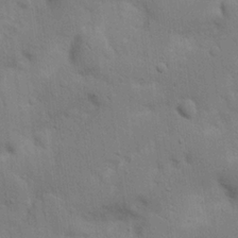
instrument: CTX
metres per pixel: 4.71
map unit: Nhu
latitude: 17.7828
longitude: -75.3104
